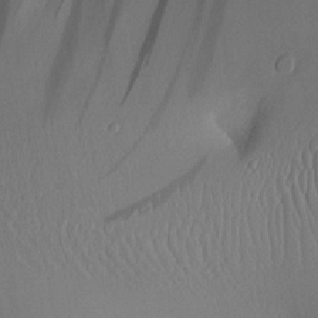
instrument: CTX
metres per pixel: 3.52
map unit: Aa
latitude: 25.4615
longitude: -133.3104
